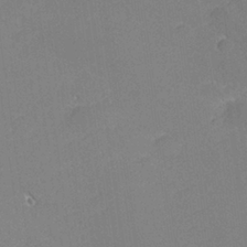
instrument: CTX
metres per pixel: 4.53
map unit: lHvf
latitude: 26.6680
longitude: 140.8408
